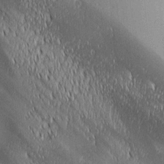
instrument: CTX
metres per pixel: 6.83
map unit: lAa
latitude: 1.7071
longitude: -116.3845
